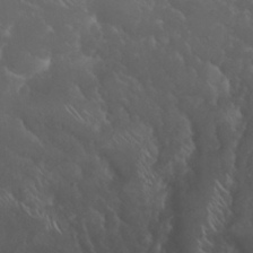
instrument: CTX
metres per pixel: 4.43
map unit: eHh
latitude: 24.7057
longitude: -63.9150
